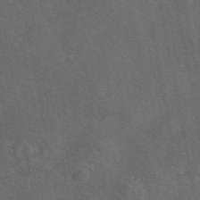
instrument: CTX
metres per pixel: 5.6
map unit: eAb
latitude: 46.3657
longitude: 108.6518
